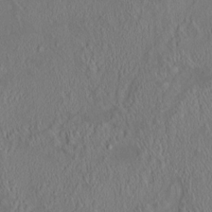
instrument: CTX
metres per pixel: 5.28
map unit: HNhu
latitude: 5.4804
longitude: 13.3132
